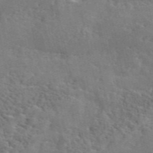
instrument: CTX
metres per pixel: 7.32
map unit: ANa
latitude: 49.1403
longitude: -79.2159
